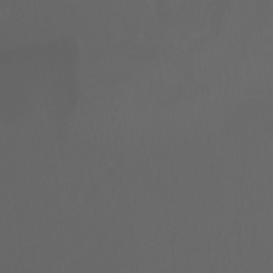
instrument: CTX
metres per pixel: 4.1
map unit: Ht
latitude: -3.1431
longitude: -60.6679
